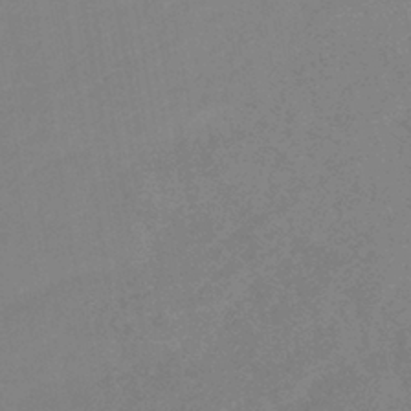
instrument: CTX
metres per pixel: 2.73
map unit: lHb
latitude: -40.4062
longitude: 74.6897
